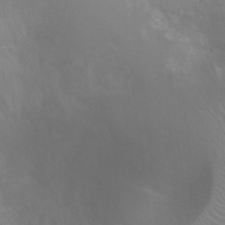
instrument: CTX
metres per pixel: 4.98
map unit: Ht
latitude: -4.6896
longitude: -18.9702
